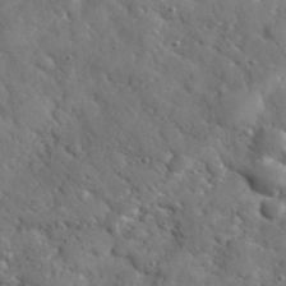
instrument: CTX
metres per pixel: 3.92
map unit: eHh
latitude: 37.9528
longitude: -67.5749
